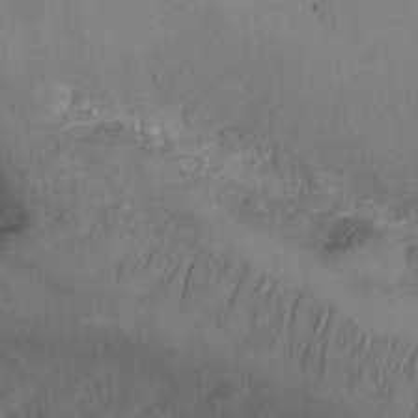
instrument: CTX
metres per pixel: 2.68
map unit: eHh
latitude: -9.3321
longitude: -67.8394
